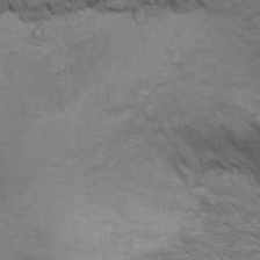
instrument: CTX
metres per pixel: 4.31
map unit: Ht
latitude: 10.8191
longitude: -33.1592
